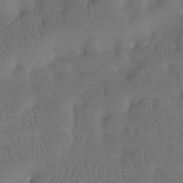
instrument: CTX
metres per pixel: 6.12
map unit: Htu
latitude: -14.1606
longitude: -47.2915
